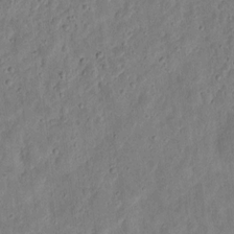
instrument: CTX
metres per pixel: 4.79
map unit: eHh
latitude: 9.9717
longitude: -73.3293
